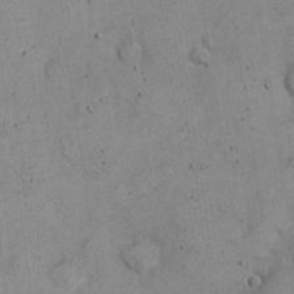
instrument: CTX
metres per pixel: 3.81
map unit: eHh
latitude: 21.8017
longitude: -65.7450
